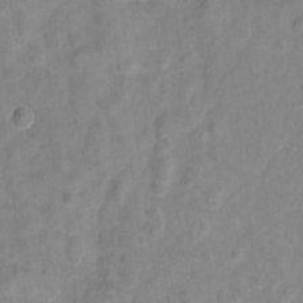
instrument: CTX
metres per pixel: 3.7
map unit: Hto
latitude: 5.9150
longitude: -31.7261
